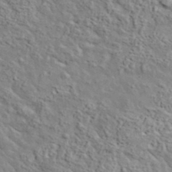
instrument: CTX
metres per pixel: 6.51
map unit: lHvf
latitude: 37.6127
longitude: -90.4790
